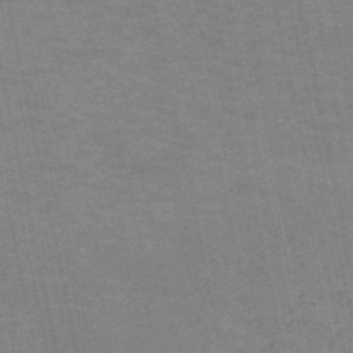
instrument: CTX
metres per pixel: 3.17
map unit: HNb
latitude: -54.2362
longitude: -45.0269
